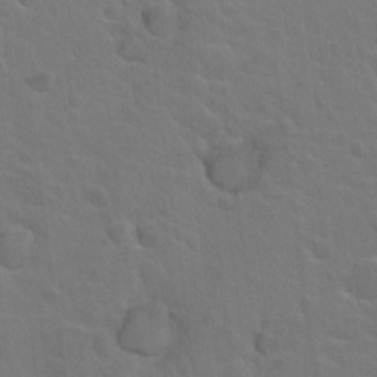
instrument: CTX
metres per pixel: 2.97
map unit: Hto
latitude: 19.8772
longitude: -33.1970
